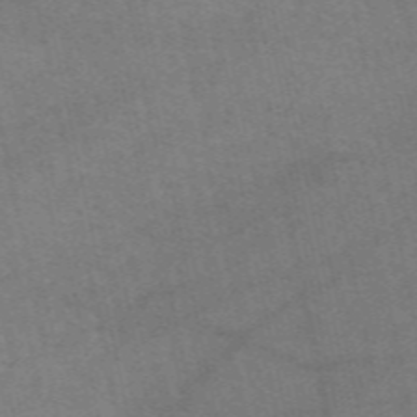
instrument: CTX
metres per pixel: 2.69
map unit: eAb
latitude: 51.3670
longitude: 108.3117
